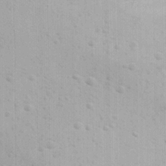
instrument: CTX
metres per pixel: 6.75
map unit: Ave
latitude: 22.9136
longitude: -136.7435
